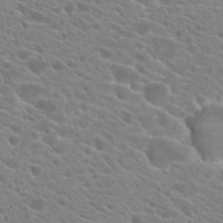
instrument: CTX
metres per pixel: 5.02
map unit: Hto
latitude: 21.8017
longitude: -39.1781
